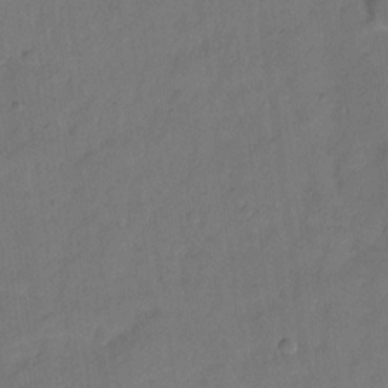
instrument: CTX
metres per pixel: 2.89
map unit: Hto
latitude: 5.4615
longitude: -61.3104
